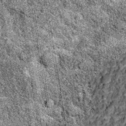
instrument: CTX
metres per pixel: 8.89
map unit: Hto
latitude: 15.6505
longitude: -35.9717
